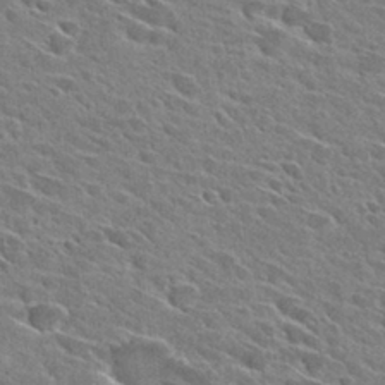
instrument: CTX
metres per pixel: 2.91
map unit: Hto
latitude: 28.7624
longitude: -42.8758
